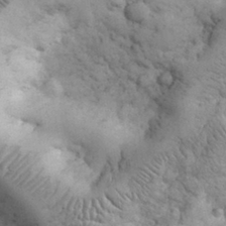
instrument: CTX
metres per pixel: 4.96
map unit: eHh
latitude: 32.1200
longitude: -68.1578
